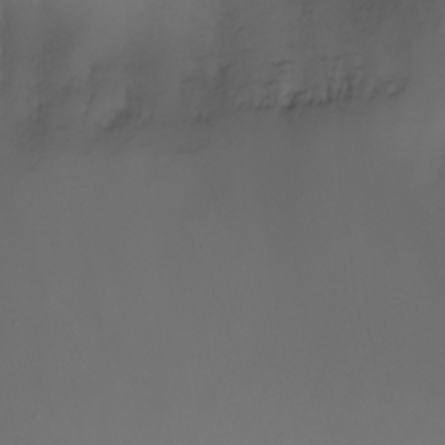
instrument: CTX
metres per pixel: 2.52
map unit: Nhu
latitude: -6.9730
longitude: -79.8584
